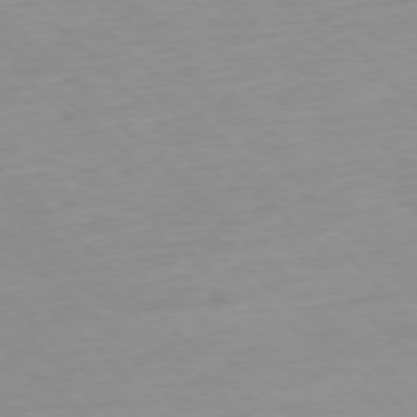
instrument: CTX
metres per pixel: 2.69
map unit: Ap
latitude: -77.2187
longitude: -90.9136
